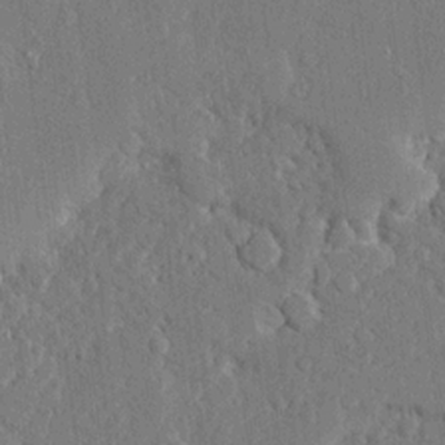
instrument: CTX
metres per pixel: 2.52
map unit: Ave
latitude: 16.2334
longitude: -140.0633
